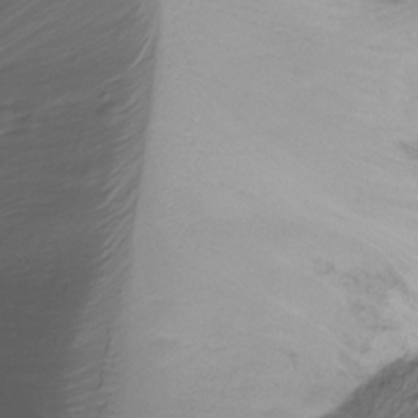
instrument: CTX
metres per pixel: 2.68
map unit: Ht
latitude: -16.1795
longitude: -44.6490
